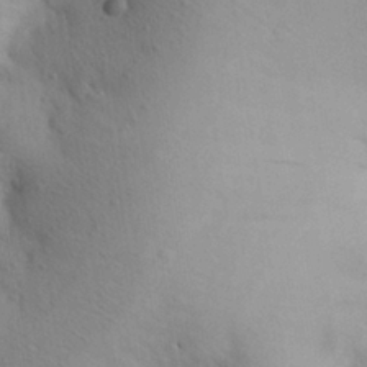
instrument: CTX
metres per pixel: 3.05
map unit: Aa
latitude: 26.9892
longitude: -148.6679
